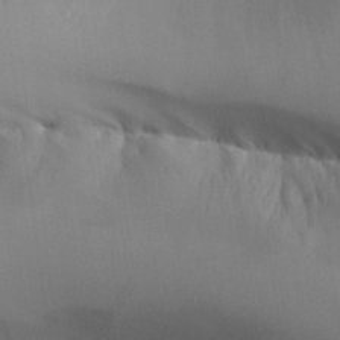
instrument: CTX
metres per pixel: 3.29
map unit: Aa
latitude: 26.3845
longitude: -129.2159
